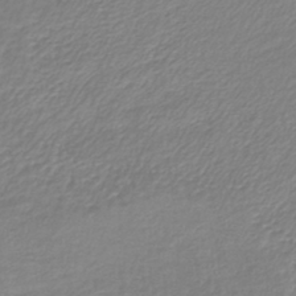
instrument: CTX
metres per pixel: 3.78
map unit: lHb
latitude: -40.5763
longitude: 70.2740
